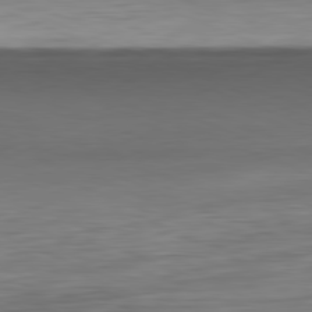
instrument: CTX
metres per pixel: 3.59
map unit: Ap
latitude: -81.9745
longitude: -75.2726
